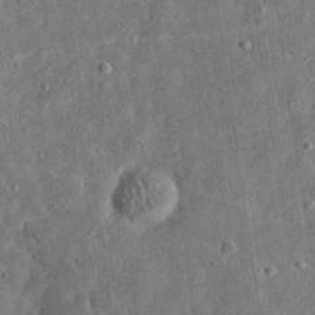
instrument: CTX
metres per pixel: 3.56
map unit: eHh
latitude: 33.0270
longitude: -77.0080
